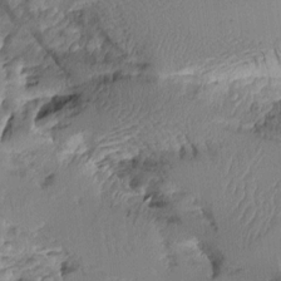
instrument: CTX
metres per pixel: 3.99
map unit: Aa
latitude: 11.0459
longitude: -127.1970
